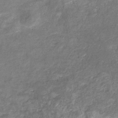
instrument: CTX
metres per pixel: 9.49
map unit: eHb
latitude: -34.0850
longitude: 73.7288
